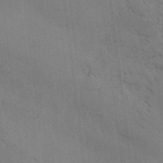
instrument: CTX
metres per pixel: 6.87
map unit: lAvf
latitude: -4.7463
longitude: -113.5371
